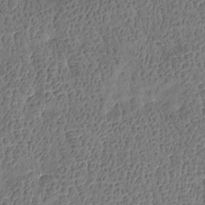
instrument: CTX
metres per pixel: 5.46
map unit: Htu
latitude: -3.9745
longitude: 176.2362
